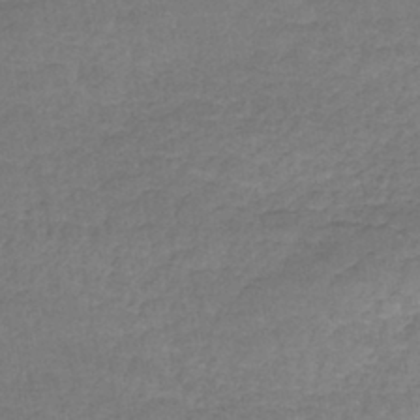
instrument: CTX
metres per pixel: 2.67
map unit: lHb
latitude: -39.9367
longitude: 69.6343
